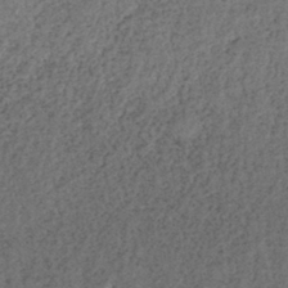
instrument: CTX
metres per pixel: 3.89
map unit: lHb
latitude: -40.2361
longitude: 71.1431
